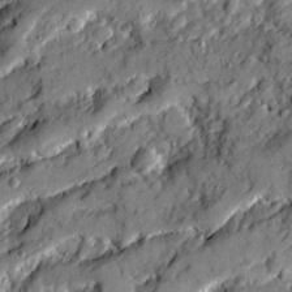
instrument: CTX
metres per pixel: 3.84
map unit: Ave
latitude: 19.8772
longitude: -129.4237
